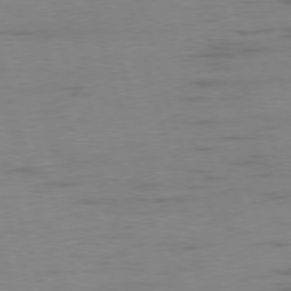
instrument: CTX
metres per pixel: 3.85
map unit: Ap
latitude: -76.1228
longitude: -73.5938
